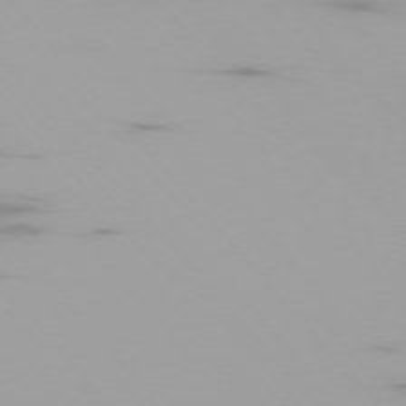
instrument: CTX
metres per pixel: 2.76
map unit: Ap
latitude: -76.8597
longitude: -74.3278
